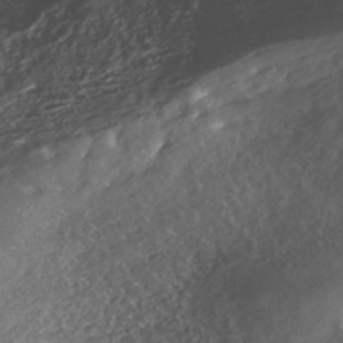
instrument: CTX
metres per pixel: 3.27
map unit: ANa
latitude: -41.5588
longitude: 108.7085
